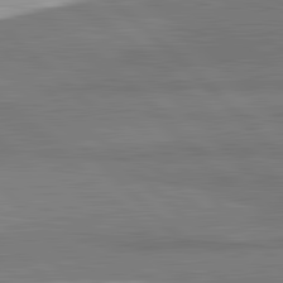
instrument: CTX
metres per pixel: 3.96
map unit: lApd
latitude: 82.0633
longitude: 162.8219
